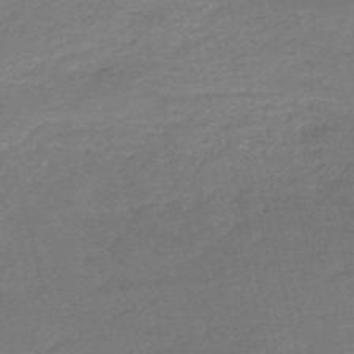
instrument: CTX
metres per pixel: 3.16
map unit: HNb
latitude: -51.6155
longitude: -41.3103
